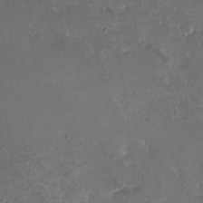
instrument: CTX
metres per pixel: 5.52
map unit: HNhu
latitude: 5.0647
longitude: 1.5399
